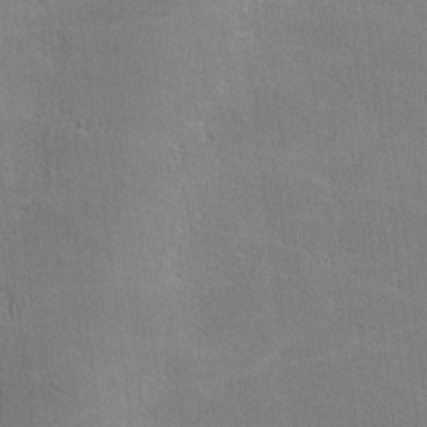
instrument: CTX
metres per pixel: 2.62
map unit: lHvf
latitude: -11.5210
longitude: -101.7450
